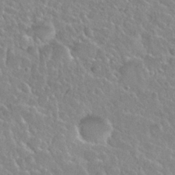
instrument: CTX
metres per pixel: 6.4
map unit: Nhu
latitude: 29.6694
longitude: -52.8380
